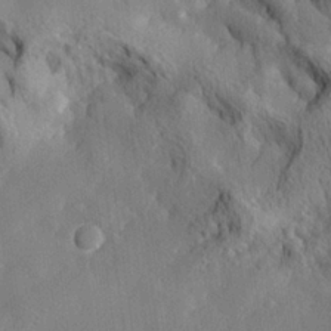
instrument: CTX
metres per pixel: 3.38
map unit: lHvf
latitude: 24.1199
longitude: 143.1053
